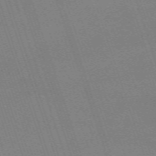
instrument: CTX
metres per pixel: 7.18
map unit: eHh
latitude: -64.3307
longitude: 51.4643
